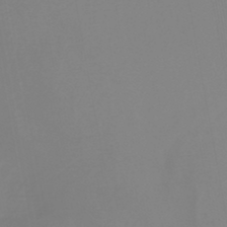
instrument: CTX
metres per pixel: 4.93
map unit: HNb
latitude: -45.6911
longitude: 55.5210
